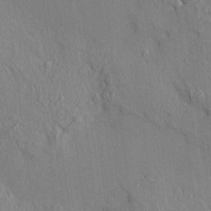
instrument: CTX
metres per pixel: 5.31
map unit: HNhu
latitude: 13.3482
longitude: 10.1039
